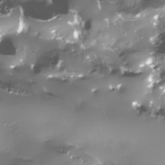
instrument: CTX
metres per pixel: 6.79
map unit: Nhe
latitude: -33.9556
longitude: -88.8380
